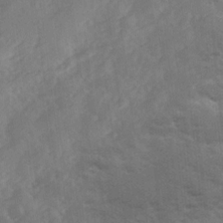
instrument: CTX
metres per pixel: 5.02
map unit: Ave
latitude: 11.7072
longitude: -102.5923
